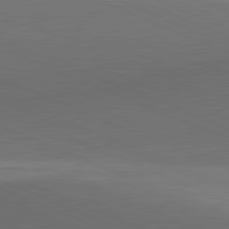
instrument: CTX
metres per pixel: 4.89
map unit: lApd
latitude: 81.8394
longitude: 137.7288
